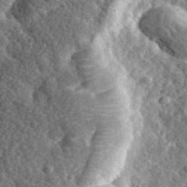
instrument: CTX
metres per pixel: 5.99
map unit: eHh
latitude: 35.6316
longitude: -79.6127
